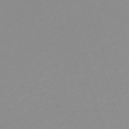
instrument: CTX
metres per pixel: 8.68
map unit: eHh
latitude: -63.4454
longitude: 48.9164
